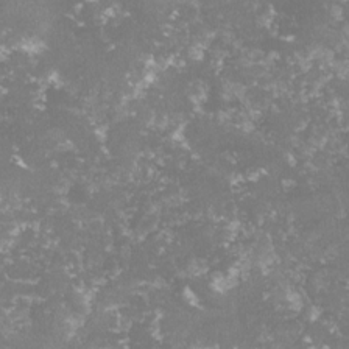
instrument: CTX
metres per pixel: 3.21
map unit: lHvf
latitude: -15.0865
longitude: -98.6679
